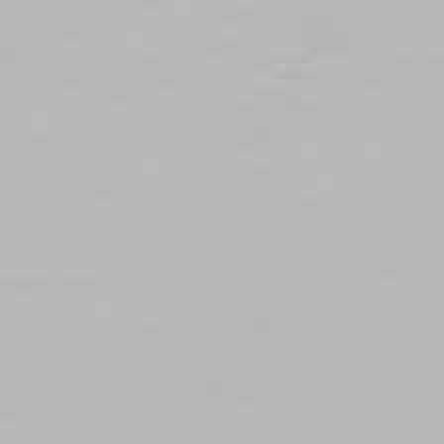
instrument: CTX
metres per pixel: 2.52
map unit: Hpe
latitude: 77.4804
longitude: -130.3468
